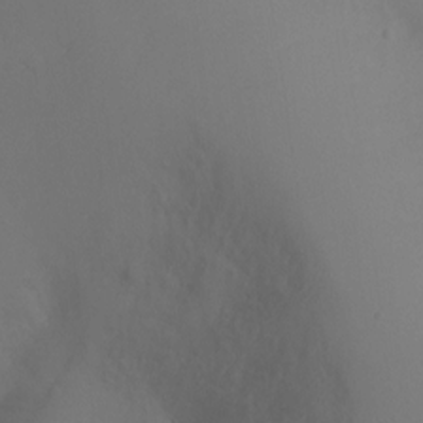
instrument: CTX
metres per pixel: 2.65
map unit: Ht
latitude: -10.1228
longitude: -45.6883
